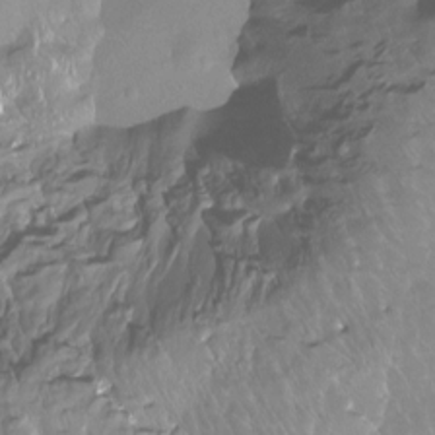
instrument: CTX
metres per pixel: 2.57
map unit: Ht
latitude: -15.3510
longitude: -44.3089
